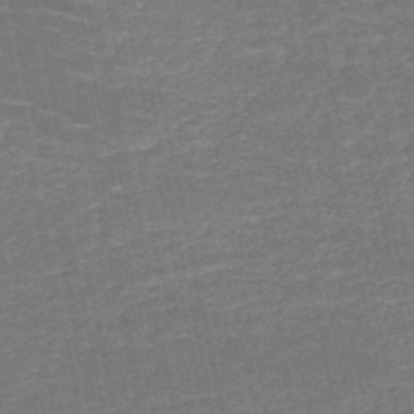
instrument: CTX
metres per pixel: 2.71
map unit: HNb
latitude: -50.5196
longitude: -48.3278
